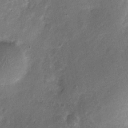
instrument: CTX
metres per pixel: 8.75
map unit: Nhu
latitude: 3.4804
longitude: -16.2522
